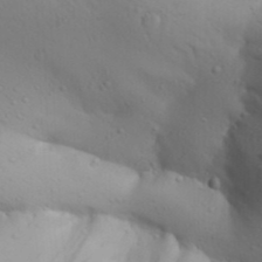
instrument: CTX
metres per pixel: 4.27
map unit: Aa
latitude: 29.9717
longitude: -145.8394
